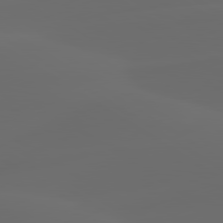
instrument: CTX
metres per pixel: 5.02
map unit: lApd
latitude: 80.1389
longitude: -91.0270
